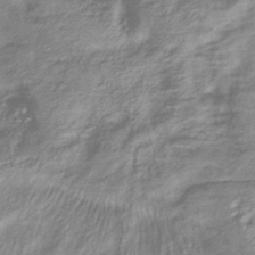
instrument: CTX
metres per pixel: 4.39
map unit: eHb
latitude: -40.4251
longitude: 78.7085
